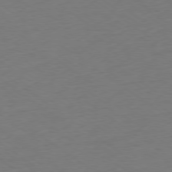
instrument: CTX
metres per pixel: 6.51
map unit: Ap
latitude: -79.1431
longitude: -68.1011
